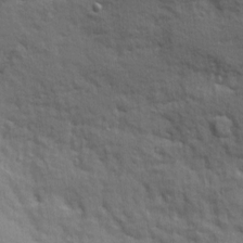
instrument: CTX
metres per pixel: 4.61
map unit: Ave
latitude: 10.2523
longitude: -102.3845
